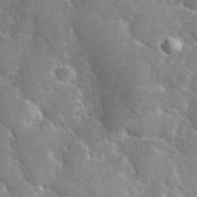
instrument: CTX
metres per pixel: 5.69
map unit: eHh
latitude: 36.5168
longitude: -67.0647
